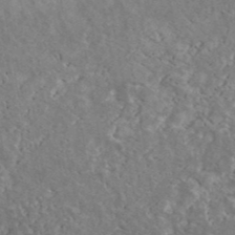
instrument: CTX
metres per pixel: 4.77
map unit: Ave
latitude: 40.5545
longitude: -110.5168
